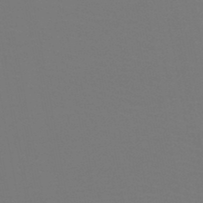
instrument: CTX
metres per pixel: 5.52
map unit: HNb
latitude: -46.7463
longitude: -44.2522
